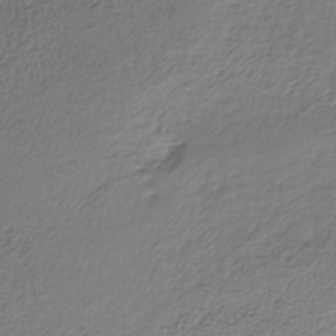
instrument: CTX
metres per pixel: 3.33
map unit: lHb
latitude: -38.5574
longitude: 62.0094
